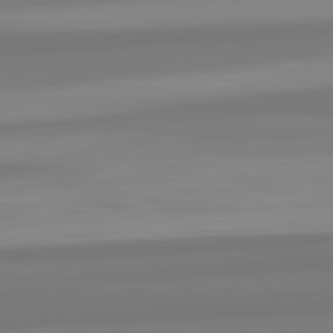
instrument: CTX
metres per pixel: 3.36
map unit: lApd
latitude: 82.7624
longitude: 172.1417
